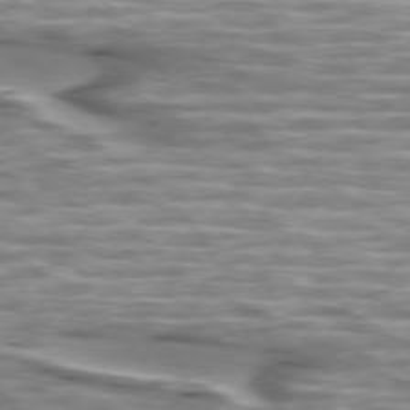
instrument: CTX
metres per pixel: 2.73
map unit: lApd
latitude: 74.5546
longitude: -57.2725
